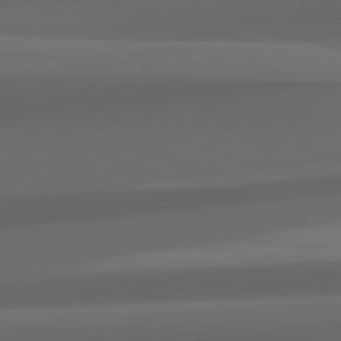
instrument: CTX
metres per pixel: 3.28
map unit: lApd
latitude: 82.3089
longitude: 142.9541
